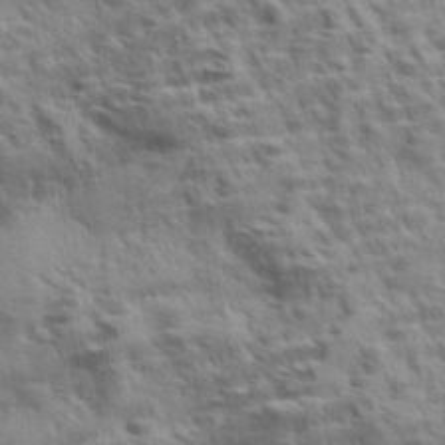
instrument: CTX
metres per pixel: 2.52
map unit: Aa
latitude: 33.0836
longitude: -141.1403
